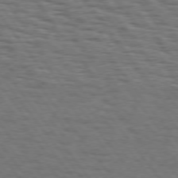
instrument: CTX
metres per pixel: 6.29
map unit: Hpe
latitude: 74.7246
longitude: -152.7247
